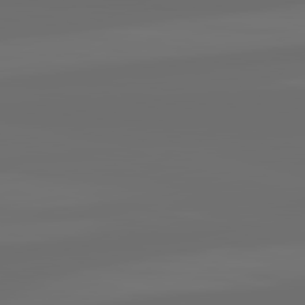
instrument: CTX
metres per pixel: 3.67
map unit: lApd
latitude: 82.3089
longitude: -166.2522
